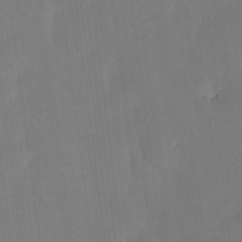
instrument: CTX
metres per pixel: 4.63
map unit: Htu
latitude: -13.7478
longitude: -46.2712
